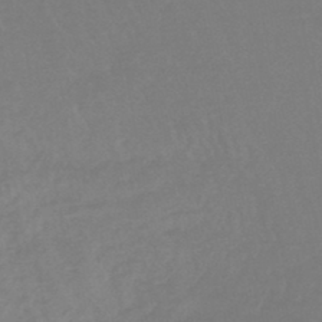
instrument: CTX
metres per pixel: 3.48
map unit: lHb
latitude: -44.6141
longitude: 73.7288
